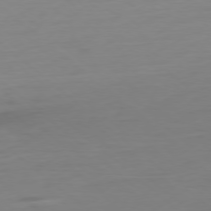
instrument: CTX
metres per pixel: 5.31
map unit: Ap
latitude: -78.5384
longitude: -77.3670
